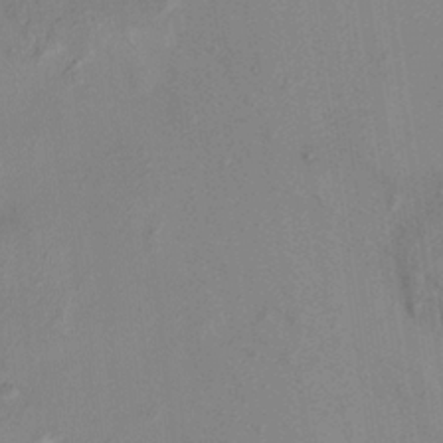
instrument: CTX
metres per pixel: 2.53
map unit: HNhu
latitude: 8.2334
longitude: -1.2159
